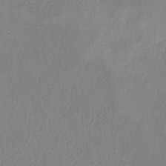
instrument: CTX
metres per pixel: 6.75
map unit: HNb
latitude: -33.5777
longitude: 55.1053
